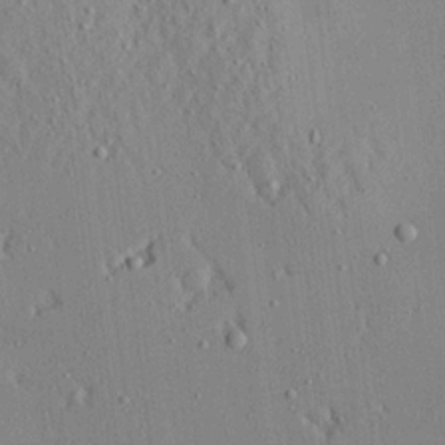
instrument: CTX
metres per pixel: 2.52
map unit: Aa
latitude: 21.3482
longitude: -142.8380
